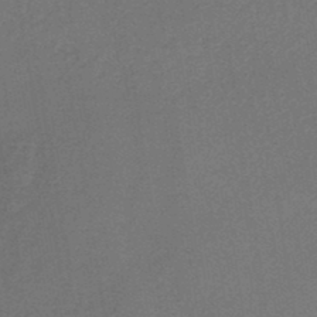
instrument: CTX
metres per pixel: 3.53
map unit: lHb
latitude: -38.1039
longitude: 60.8408
